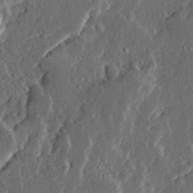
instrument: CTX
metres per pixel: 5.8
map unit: Ave
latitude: 14.3090
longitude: -137.1970
